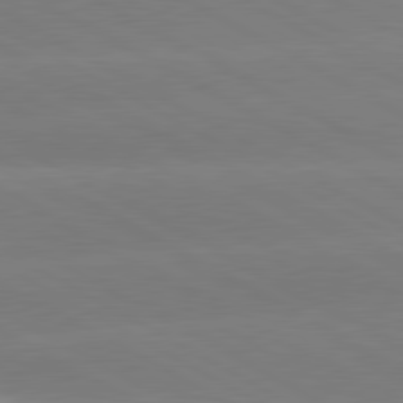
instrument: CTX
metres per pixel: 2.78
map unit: lApd
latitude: 80.7624
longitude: -153.0270
